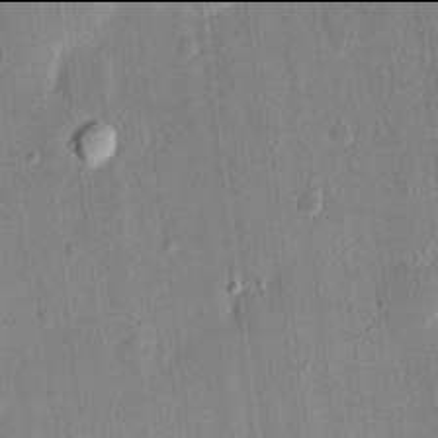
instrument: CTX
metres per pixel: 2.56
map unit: eHh
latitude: 13.9906
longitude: -69.2537
